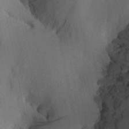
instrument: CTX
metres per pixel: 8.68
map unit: Aa
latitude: 27.9717
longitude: -137.6127
